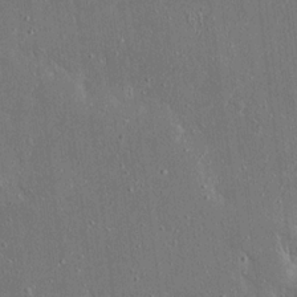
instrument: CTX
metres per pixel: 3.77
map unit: Ave
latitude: 17.4426
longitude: -140.0444
